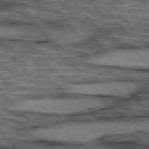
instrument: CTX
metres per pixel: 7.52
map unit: lApd
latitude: 75.8961
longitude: -49.8205
